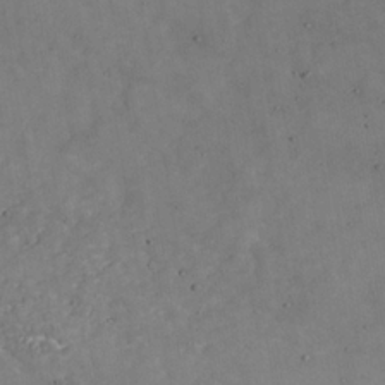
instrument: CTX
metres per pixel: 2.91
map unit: Nhe
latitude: -37.3698
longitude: -86.3467
